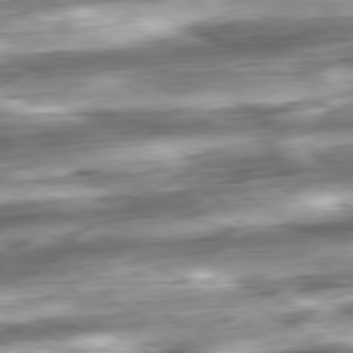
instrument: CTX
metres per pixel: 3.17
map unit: Ap
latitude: -81.2187
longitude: -67.5938
